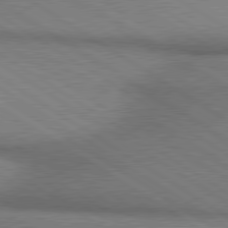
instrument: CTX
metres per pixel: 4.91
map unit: lApd
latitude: 80.1389
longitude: 164.9164
